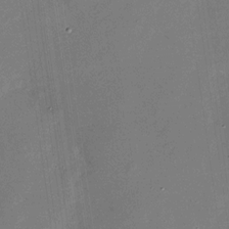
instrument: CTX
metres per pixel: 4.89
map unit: Nhu
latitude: -28.5952
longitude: -75.5182
